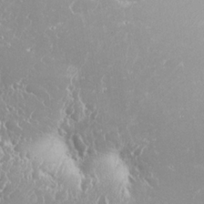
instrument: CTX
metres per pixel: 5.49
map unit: Nhu
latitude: 24.3467
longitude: -59.2159
